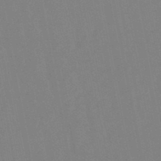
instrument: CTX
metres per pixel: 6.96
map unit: lHb
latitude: -48.5196
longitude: 79.7666
